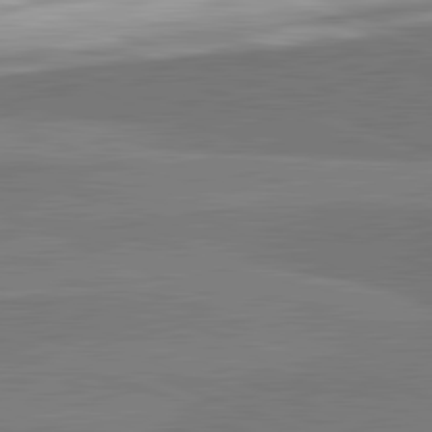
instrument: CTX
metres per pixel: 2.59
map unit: lApd
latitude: 82.3845
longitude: 160.6519
